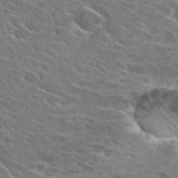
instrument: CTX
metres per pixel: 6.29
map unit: Hto
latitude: 29.2726
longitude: -42.8569
